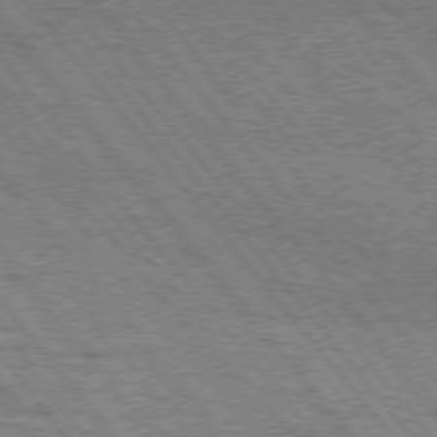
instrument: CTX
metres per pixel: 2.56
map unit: Hpe
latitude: 74.8758
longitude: -150.3089
